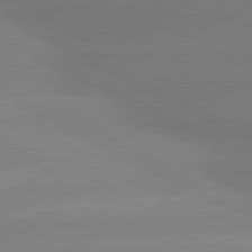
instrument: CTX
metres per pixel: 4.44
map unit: lApd
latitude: 80.8380
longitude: -151.5182
